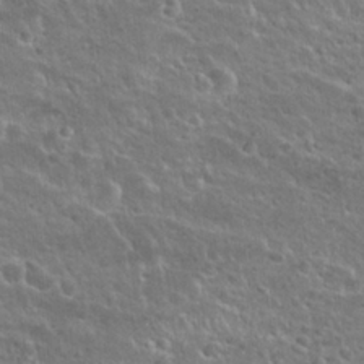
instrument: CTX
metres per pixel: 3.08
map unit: Nhu
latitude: 24.8569
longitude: -50.5734
